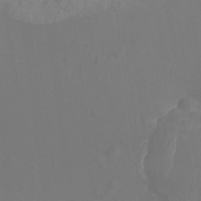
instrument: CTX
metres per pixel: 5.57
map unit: Nhu
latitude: -13.7289
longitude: -64.4790
